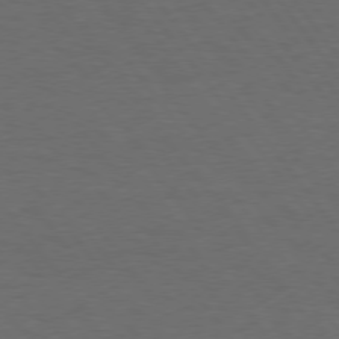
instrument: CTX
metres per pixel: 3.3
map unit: Hpe
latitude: 75.6316
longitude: -130.7247
